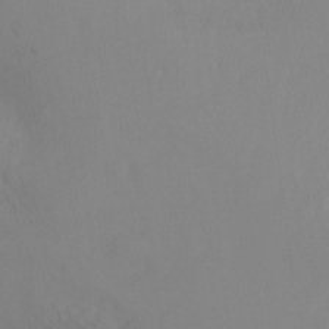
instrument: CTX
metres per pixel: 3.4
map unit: Ht
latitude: -10.2740
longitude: -33.0270
